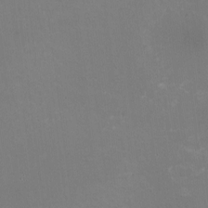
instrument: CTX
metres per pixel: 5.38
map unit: HNhu
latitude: -2.2172
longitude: -3.6505
